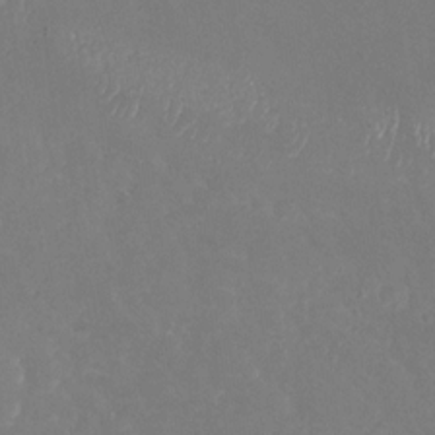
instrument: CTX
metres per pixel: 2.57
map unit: Nhu
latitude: -27.7666
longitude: -58.8569
